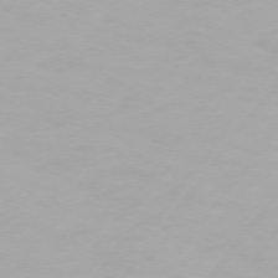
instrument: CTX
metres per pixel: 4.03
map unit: Hpe
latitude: 74.2145
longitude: -129.3482
